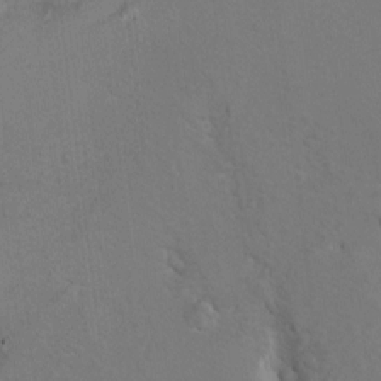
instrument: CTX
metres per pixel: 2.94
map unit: Hto
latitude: 8.2523
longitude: -30.0255
